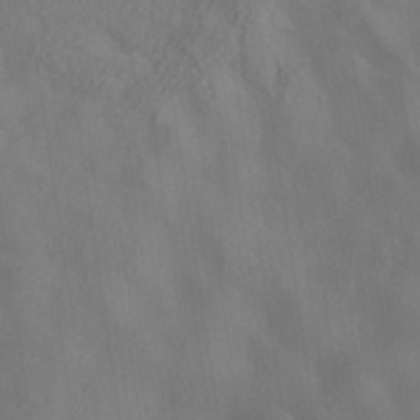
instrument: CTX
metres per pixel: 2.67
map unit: ANa
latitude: -36.6896
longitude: 95.4076
